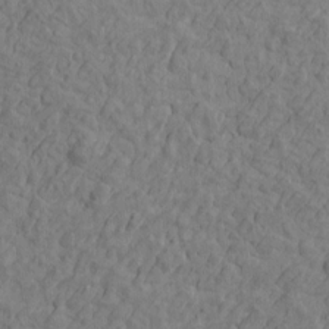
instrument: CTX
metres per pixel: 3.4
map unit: Htu
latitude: -2.7274
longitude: -175.4804
